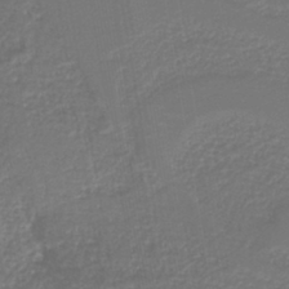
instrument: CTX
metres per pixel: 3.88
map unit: HNb
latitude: -42.2550
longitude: 51.3887
